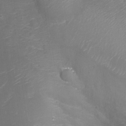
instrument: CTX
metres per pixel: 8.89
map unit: Aa
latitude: -8.0283
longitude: -72.0255
